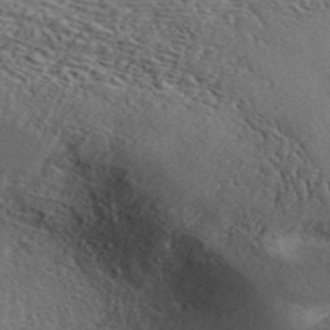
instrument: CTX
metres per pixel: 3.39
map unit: ANa
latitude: 42.3278
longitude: 53.5777
